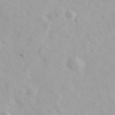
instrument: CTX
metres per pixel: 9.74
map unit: Ave
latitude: 39.6694
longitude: -106.9703
